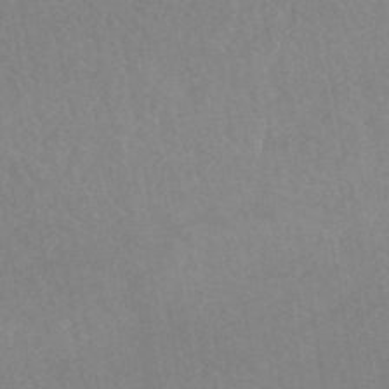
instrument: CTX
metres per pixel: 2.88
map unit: HNhu
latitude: -44.7274
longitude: 91.9745
